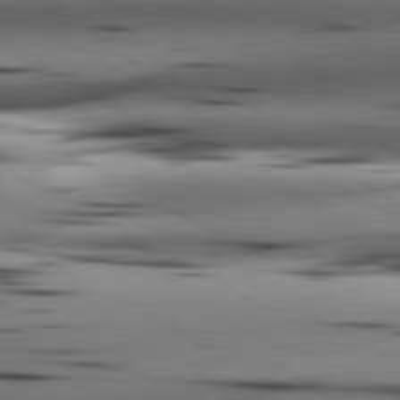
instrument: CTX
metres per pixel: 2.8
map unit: lApd
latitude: 80.6868
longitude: 157.6344
